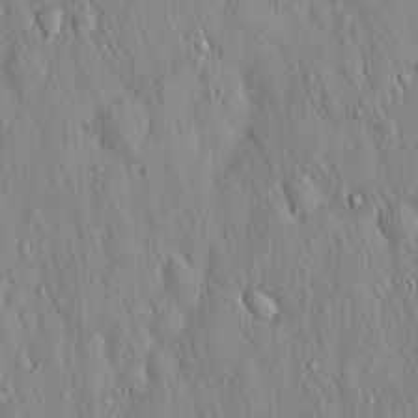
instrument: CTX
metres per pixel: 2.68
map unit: Hto
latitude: 16.8569
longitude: -58.1011
